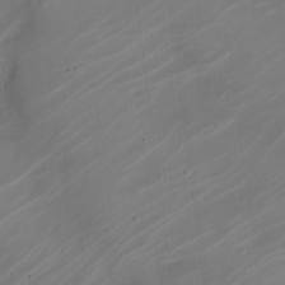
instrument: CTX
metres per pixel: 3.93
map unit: Nhe
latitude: -19.3699
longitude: 144.0661
